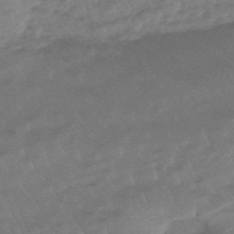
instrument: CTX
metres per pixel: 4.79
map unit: eHb
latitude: -48.2173
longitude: 86.5007
